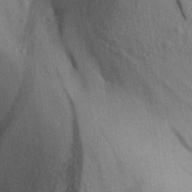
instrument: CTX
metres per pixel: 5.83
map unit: Aa
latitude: 29.0647
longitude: -136.5546
